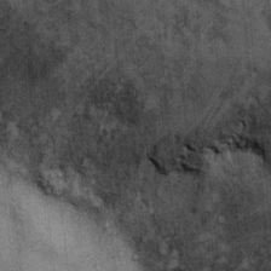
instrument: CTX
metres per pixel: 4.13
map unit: Ht
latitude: 8.2900
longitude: -36.7246
